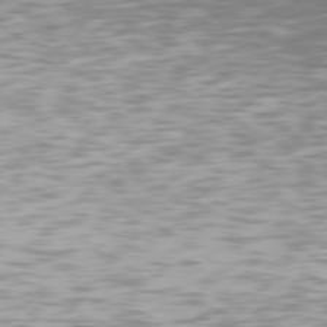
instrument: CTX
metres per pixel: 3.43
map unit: Hpe
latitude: 77.1403
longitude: -137.4238
